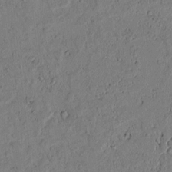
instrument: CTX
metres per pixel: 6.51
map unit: lAvf
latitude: 5.1970
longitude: 167.9745
